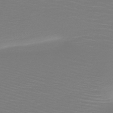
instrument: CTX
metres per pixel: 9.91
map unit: HNb
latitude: -46.7274
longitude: -45.1403
